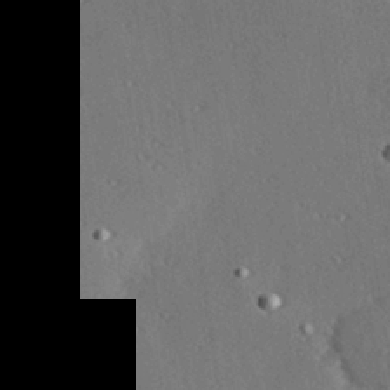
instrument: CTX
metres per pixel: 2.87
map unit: Hve
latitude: 27.3293
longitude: -92.3278
